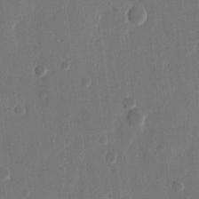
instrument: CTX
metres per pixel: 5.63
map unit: eHh
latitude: 13.8772
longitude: -69.0270
